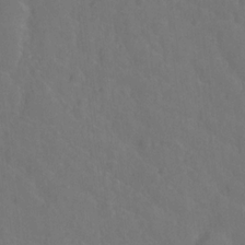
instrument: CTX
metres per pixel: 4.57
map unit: Hto
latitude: -2.2550
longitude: -34.7246
